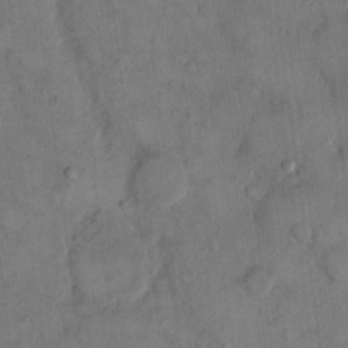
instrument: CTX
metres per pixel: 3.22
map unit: eHh
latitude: 14.3279
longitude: -67.8205
